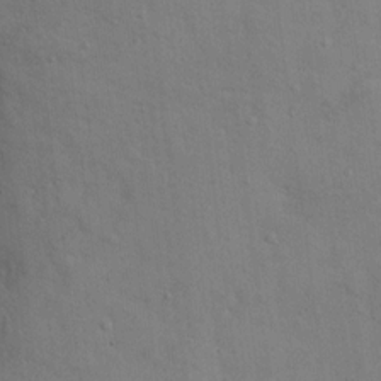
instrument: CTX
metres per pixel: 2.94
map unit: Nhu
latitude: 12.5546
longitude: -26.6869
